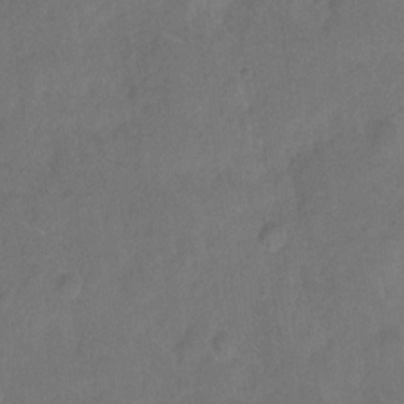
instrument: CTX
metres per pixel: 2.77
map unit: Hto
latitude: 4.8758
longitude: -61.4804
